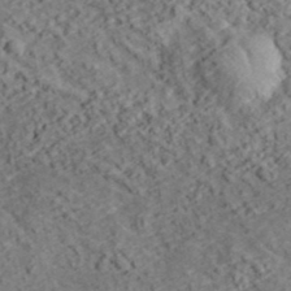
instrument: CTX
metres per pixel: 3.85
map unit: lHvf
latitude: 38.4979
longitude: -88.4601
